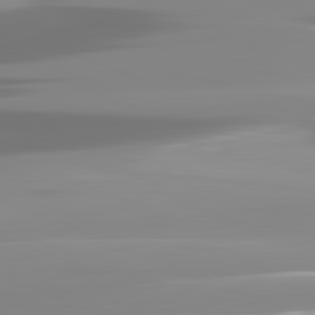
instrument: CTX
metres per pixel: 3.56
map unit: lApd
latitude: 82.0822
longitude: -138.0255
